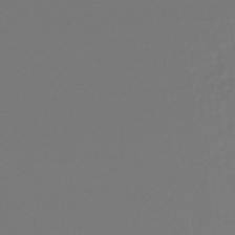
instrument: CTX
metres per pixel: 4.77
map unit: lHb
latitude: -44.6330
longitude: 68.4251
